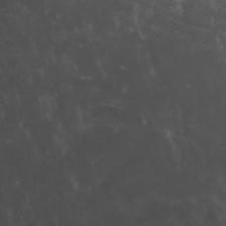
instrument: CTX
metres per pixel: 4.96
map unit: Nhu
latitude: -8.7085
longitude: -65.5182
